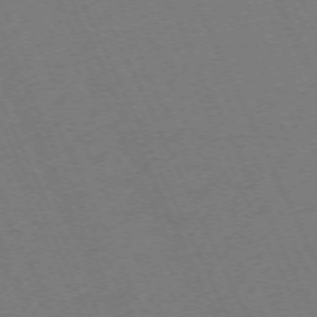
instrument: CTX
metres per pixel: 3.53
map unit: Hpe
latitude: -71.4455
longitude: 12.5952
